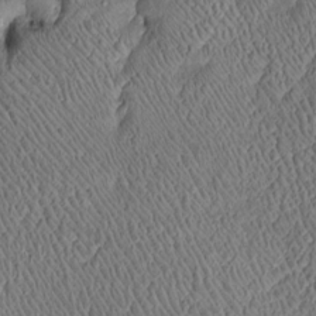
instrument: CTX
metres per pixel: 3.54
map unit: Htu
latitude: -6.7085
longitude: 157.6533
